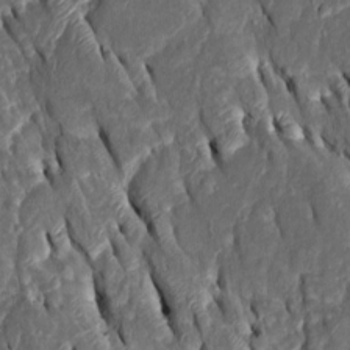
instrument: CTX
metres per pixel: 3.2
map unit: Htu
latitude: -1.3699
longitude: 149.3888
